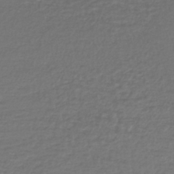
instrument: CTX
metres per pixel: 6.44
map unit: lHb
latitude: -43.4643
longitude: 71.8800
